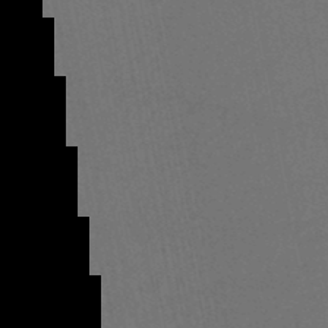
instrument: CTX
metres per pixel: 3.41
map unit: HNhu
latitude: -49.1431
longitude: 100.4062
